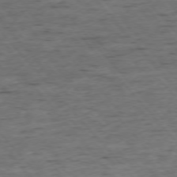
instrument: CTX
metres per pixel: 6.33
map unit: Ap
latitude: -75.9556
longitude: -90.0822
